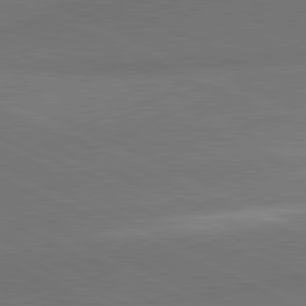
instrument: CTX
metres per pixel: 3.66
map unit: lApd
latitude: 81.2537
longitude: 136.6329
